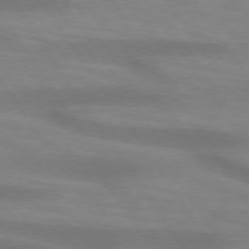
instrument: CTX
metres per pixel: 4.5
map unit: lApd
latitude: 73.8773
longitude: -54.1767
